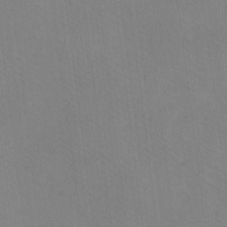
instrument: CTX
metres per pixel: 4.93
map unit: eHh
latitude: -8.5385
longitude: -67.8394
